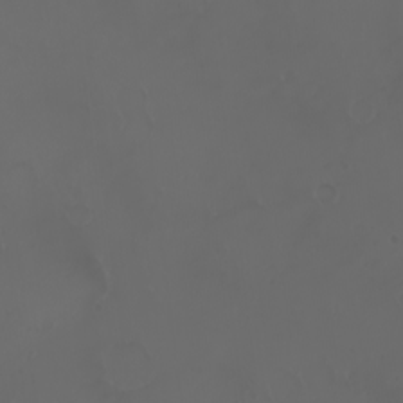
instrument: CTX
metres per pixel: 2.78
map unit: eHh
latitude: -3.2186
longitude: 19.8989
